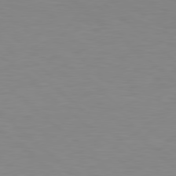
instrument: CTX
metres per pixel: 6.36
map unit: Hpe
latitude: 78.3845
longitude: -148.8947
